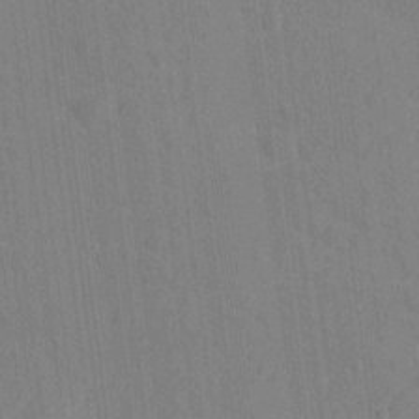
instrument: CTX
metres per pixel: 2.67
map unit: Hto
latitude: 13.9150
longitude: -36.1011
